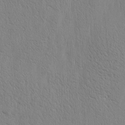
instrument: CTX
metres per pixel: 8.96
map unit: Htu
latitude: -4.8219
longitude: 174.5006
